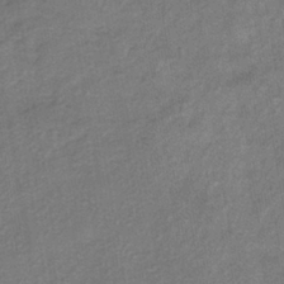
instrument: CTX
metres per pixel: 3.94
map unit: eHh
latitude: -41.2187
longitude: 119.7100
